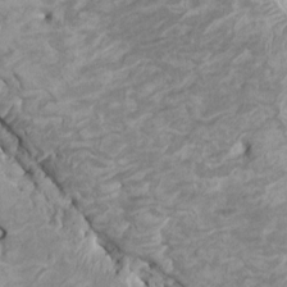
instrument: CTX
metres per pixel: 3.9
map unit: HNhu
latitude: 4.3089
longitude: -3.2348
